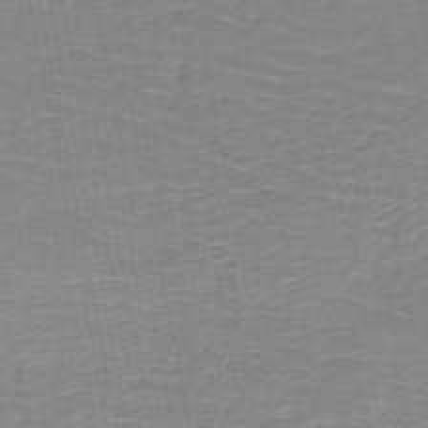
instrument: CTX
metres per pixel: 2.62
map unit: HNb
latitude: -49.9367
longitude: -48.1767
